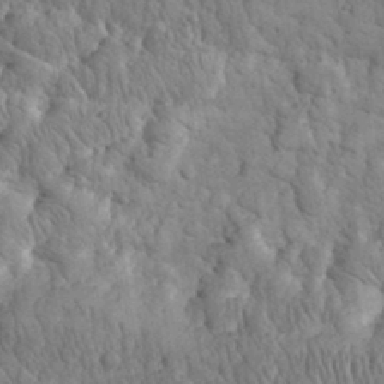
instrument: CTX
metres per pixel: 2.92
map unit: eHh
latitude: 32.5924
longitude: -66.2144
